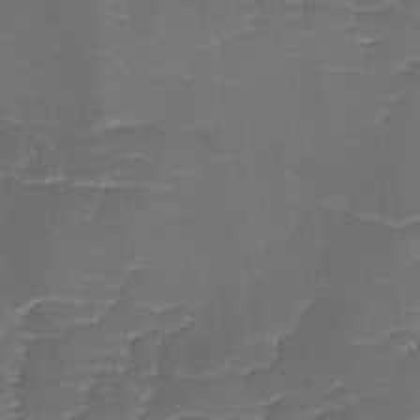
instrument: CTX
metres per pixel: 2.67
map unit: Ave
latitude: -8.4440
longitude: -122.7624
